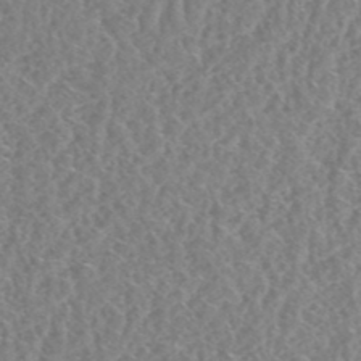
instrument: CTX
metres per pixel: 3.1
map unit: HNhu
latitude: -48.6330
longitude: 29.7289
